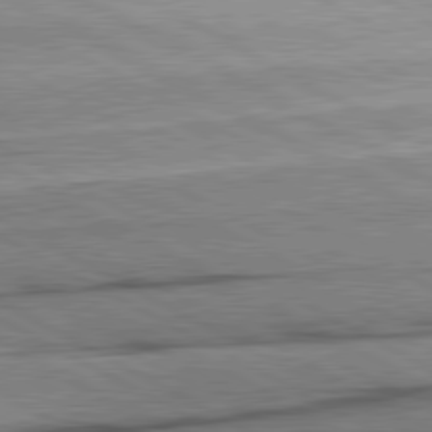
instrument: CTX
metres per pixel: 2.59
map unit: lApd
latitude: 80.7246
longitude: -157.4048
